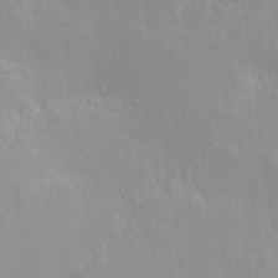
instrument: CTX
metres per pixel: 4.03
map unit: Hve
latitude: 13.0648
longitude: -91.5560
